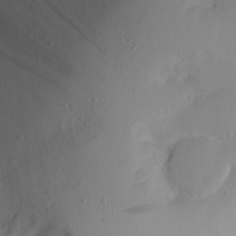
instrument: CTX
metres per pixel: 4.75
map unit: Aa
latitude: 24.5167
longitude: -131.8395
